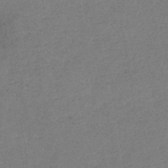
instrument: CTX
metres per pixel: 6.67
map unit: eHb
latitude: -41.2187
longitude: 79.5021
